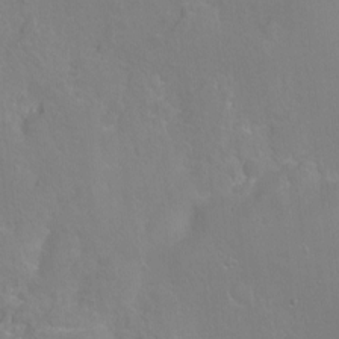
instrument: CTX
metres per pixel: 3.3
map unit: Nhu
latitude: -8.0472
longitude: -43.8017
